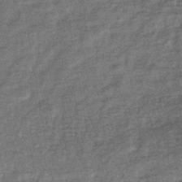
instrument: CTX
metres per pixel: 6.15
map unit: eHb
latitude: -39.7100
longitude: 81.0298
